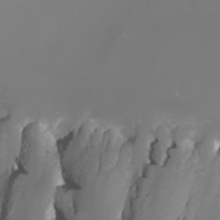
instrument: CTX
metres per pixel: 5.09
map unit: Nhu
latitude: -8.7463
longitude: -93.9528
